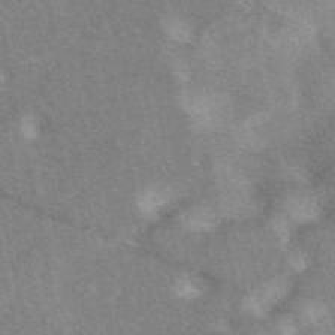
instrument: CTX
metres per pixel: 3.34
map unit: eAb
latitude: 47.2726
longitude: 118.5763
